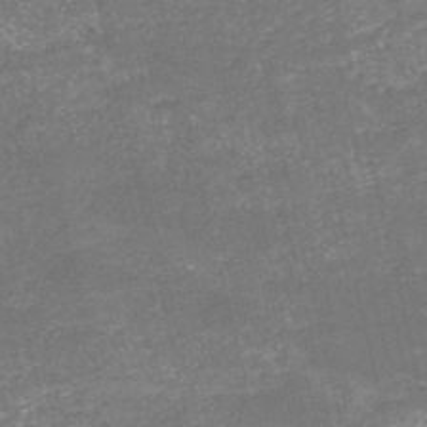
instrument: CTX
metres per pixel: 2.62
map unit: HNb
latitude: -50.8597
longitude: -48.7435
